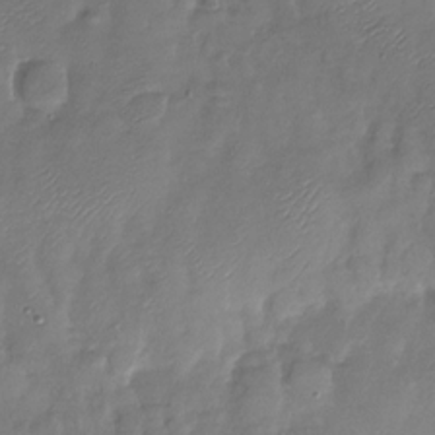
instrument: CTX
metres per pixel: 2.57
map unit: Nhu
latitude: -28.2740
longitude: -58.4412
